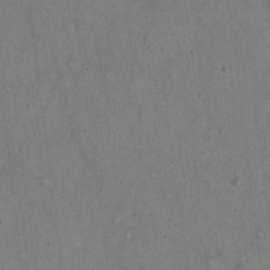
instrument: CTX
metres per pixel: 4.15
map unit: Hto
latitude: 15.7072
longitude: -61.7260
